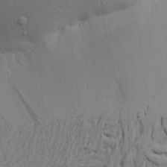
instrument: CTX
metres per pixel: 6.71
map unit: Aa
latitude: 21.3671
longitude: -148.2145
